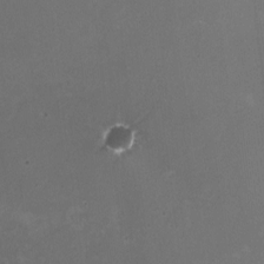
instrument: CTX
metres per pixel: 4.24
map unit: HNhu
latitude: -3.3509
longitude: -3.9528
